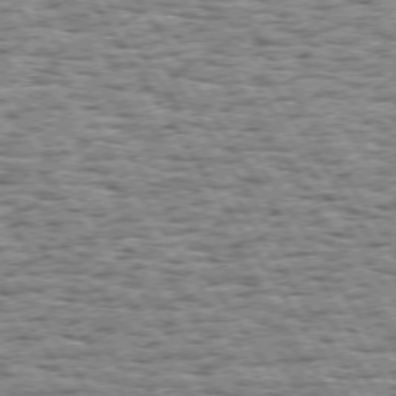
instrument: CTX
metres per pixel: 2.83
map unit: Hpe
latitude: 73.4427
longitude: -131.7450
